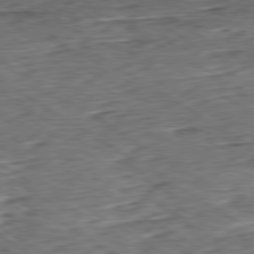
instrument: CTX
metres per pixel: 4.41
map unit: Hpe
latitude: -80.5952
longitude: 21.9367
